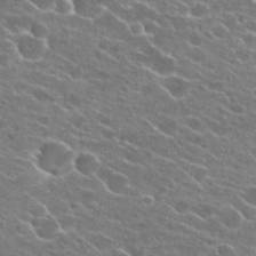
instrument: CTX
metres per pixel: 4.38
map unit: Hto
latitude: 23.5371
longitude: -41.1970
